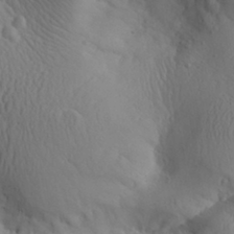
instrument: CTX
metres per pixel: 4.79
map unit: Aa
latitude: 31.0270
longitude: -143.5938
